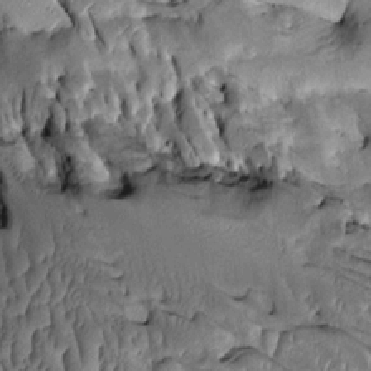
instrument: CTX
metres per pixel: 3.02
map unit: Htu
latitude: -1.0676
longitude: 148.9542
